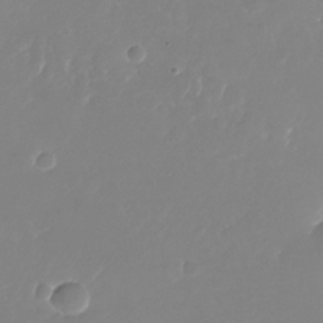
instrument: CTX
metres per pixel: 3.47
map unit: Nhu
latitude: -25.7477
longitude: -72.6491
